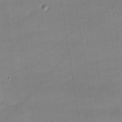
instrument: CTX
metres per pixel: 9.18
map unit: lHvf
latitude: -11.1809
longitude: -101.6694
